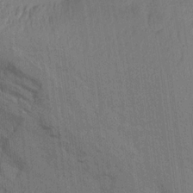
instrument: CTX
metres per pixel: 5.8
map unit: Aa
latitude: 15.2915
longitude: -145.4615
